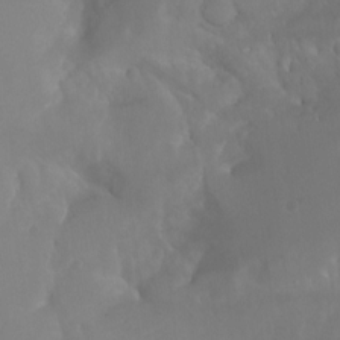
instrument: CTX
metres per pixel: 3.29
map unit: Aa
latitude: -13.2376
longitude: -67.7449
